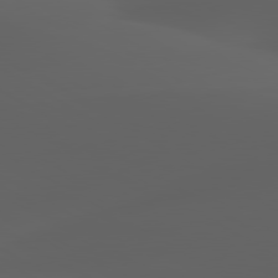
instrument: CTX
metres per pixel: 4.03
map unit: lApd
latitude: 80.0255
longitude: -93.8772
